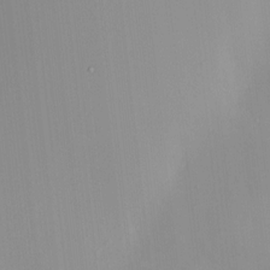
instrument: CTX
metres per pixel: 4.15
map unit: HNhu
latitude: 7.7072
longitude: 8.6518
